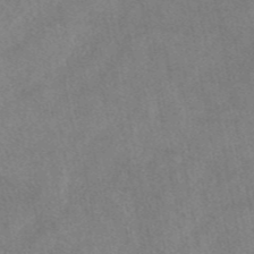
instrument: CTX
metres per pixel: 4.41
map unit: eAb
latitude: 44.7813
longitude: 115.9556
